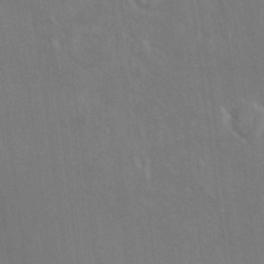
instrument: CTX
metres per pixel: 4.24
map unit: HNhu
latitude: 4.8002
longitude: 9.0864
